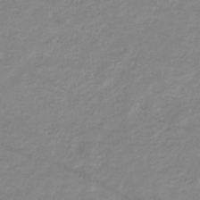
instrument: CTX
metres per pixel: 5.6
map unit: eHb
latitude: -36.1983
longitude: 74.4251
